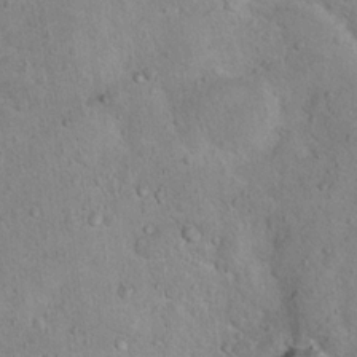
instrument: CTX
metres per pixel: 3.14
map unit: Nhu
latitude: 14.6869
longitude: -28.6112
